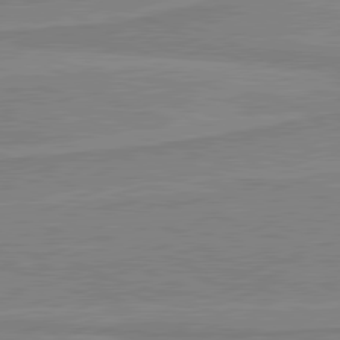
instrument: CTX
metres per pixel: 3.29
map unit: lApd
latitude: 81.1592
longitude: 169.0864
